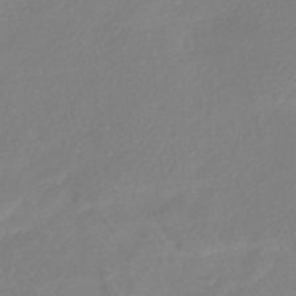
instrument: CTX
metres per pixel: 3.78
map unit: HNhu
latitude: -41.0864
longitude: 93.2565
